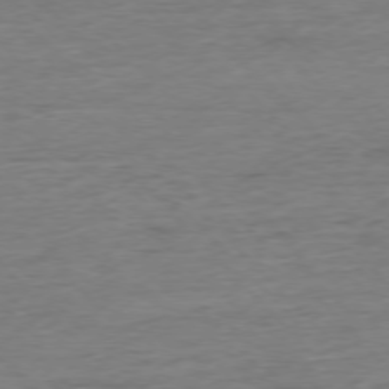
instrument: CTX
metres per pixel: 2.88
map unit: Ap
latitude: -76.7274
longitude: -89.1592
